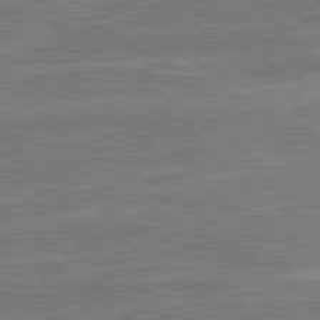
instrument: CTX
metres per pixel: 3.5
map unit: lApd
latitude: 81.0269
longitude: 141.8422
